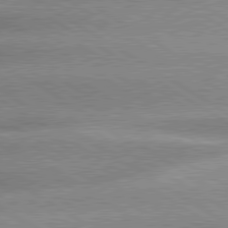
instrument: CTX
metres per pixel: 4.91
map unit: lApd
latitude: 80.1200
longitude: -135.2537
